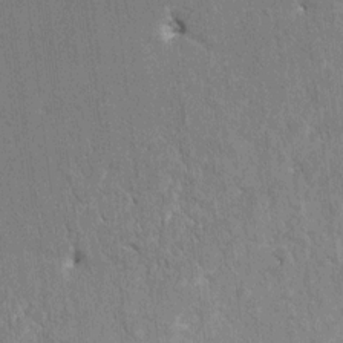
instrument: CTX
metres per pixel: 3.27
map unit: HNhu
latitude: 8.1389
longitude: -5.5749
